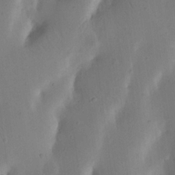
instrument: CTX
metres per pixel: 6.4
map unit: Nhu
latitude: 19.3292
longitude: -74.3467
